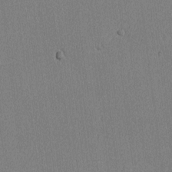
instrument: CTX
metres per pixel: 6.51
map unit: lAvf
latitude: -8.3306
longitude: -113.7827
